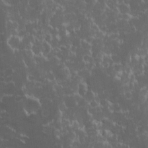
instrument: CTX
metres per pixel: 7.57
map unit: Ave
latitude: -10.4062
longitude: -117.1781
